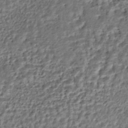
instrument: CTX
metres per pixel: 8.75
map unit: ANa
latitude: -45.1053
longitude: 106.4440
